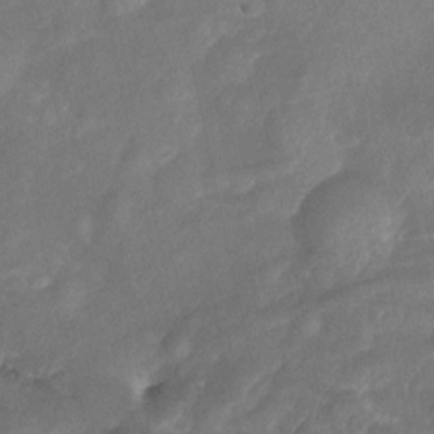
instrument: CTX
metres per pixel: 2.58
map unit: Ht
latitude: -2.3873
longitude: -29.7827
